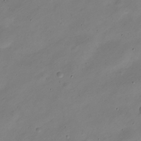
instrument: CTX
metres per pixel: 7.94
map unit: Nve
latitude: -23.7856
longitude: 106.2929
